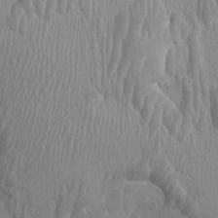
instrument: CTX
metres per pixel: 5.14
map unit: Ht
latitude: -2.9541
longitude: -15.7639
